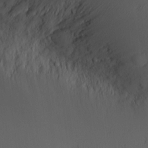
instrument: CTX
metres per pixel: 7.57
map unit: Nve
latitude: -8.6329
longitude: 175.8233
